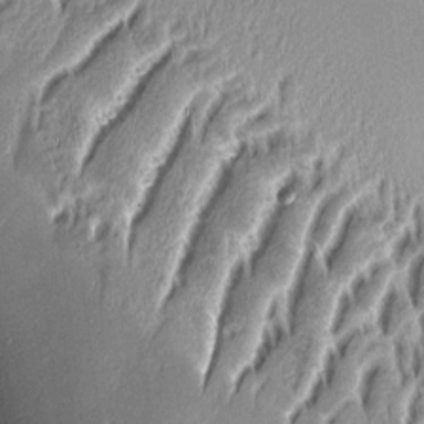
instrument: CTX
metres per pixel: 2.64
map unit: Aa
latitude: 9.0270
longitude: -132.7813
